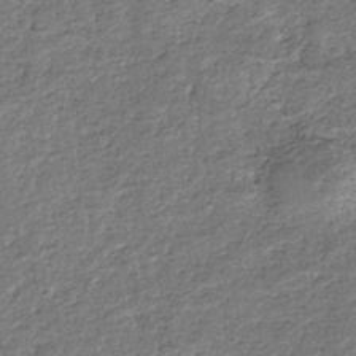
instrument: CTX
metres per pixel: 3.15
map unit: eHb
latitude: -36.1416
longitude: 78.8030
